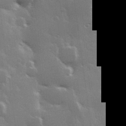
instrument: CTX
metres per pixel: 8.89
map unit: Hve
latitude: 28.4034
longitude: 148.4818
